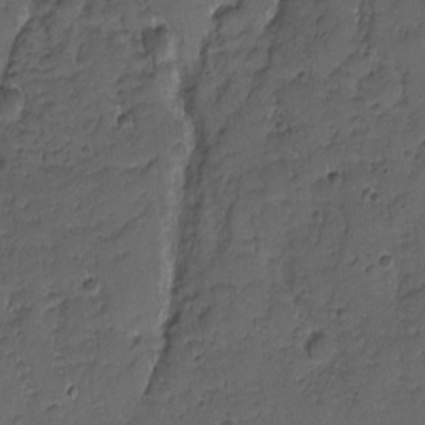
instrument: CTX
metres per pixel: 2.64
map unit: Nhu
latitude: -6.3306
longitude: -152.8191
